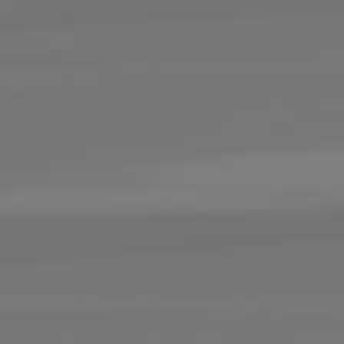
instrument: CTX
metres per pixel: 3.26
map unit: lApd
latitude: 82.4412
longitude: 170.9920
